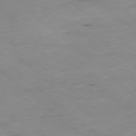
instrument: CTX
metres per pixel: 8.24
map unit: Ap
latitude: -78.4440
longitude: -88.5168
